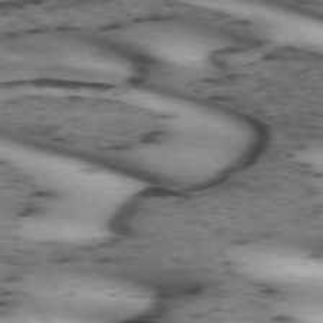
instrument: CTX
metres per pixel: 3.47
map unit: lApd
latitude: 71.8205
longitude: -52.1200
